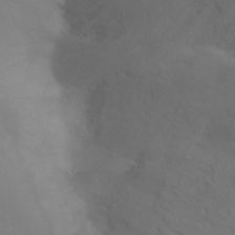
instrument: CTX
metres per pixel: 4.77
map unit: Nhu
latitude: -16.6519
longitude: -47.9528
